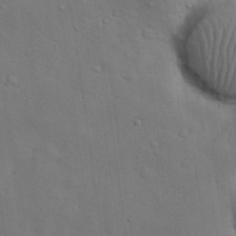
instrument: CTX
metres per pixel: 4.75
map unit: Nhu
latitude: 27.9339
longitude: -69.6316
